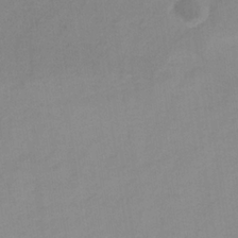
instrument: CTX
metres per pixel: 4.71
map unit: HNb
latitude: -31.4076
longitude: 62.9919
